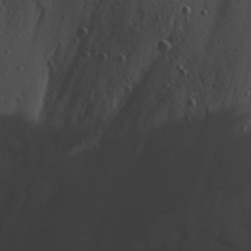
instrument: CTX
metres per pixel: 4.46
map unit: Ave
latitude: 22.9703
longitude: -135.4993
